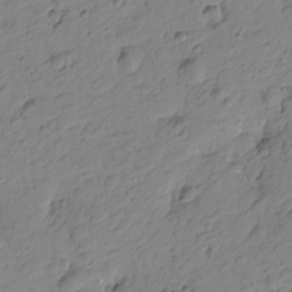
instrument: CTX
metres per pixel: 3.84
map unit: Htu
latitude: -1.1998
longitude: -175.3860
